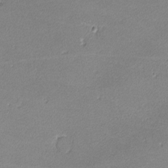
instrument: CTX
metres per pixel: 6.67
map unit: lHvf
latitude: -12.7085
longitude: -103.0269
